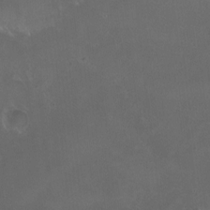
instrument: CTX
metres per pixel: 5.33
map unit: HNhu
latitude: 6.3845
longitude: 10.0094
